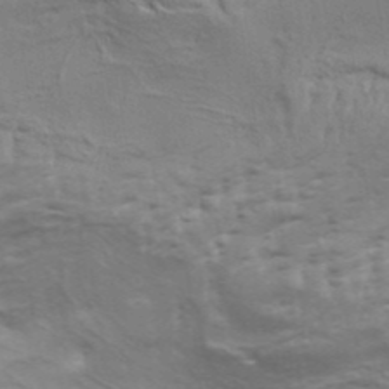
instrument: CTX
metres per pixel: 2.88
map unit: Aa
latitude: 34.4790
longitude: -136.1389
